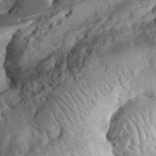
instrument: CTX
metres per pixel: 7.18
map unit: eHh
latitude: 35.1214
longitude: -78.8191
